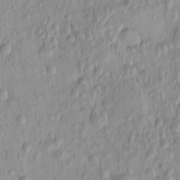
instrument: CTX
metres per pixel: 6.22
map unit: eHh
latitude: -0.1417
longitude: 14.9353
